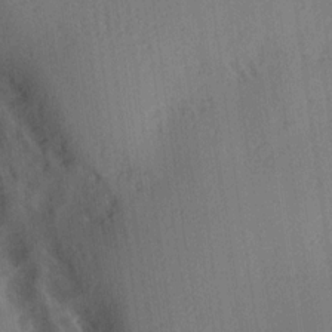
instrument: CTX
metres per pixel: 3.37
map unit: Ave
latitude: 17.5938
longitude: -138.3845
